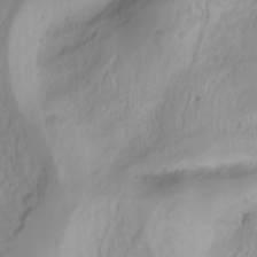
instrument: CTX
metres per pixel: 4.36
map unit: Aa
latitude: -3.1053
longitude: -71.7261
